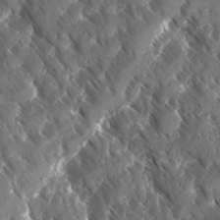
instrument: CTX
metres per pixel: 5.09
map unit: Ave
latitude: -10.8597
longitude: -118.9325
